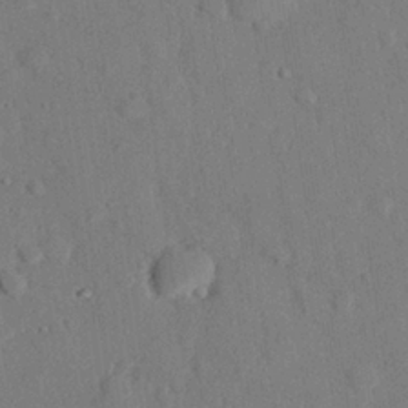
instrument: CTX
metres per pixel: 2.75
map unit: eHh
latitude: 26.5168
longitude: -80.4034
